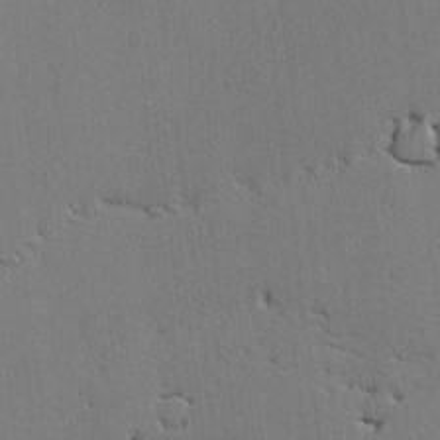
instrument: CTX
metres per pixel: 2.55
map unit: lAvf
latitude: -2.1983
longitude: -108.9513
